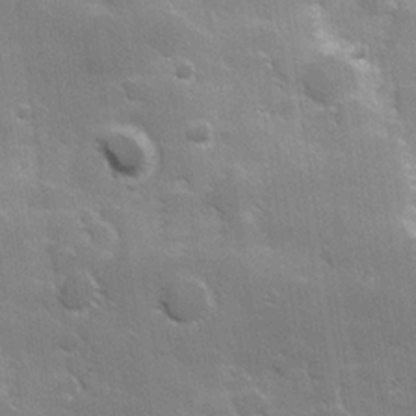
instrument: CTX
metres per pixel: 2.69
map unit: Hve
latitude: 23.8961
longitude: 147.1998
